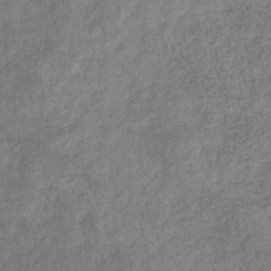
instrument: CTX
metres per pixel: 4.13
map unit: eHb
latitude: -33.6155
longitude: 76.1795
